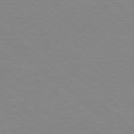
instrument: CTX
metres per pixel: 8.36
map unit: Hpe
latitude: 78.5735
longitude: -166.0633
